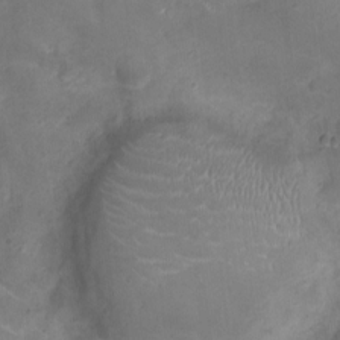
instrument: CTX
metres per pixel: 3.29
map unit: Ht
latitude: -5.0108
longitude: -15.5938
